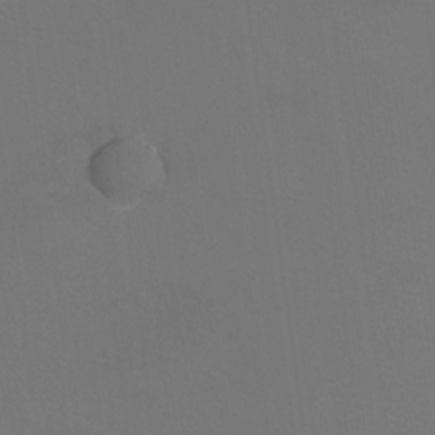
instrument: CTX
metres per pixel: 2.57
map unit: Hto
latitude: 3.1025
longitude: -32.6490
